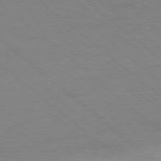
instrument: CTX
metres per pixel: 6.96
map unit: Ap
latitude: -78.5951
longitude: -55.4048
